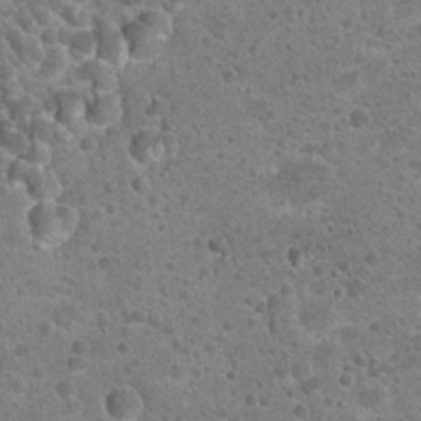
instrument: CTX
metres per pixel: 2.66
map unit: Hto
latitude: 22.0822
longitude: -49.0647
